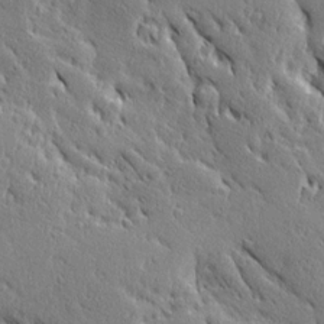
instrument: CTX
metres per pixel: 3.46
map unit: Ave
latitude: 20.4790
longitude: -136.3090
